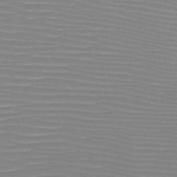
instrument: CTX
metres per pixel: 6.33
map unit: HNb
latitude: -48.3118
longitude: -43.0459
